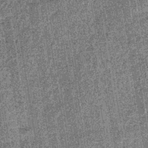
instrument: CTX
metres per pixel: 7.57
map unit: lHb
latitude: -38.2361
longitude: 64.5952
